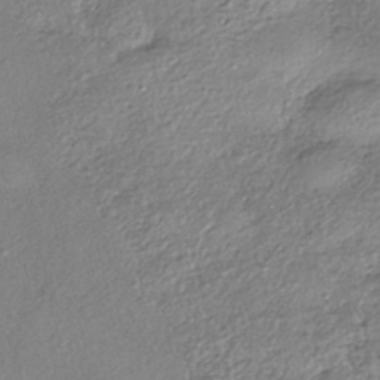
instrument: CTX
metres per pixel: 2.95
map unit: eHh
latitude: -42.3306
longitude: 122.8219
